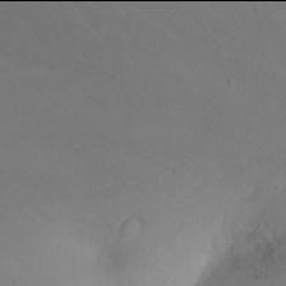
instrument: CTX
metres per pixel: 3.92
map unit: Ht
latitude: -2.0094
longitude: -62.0633
